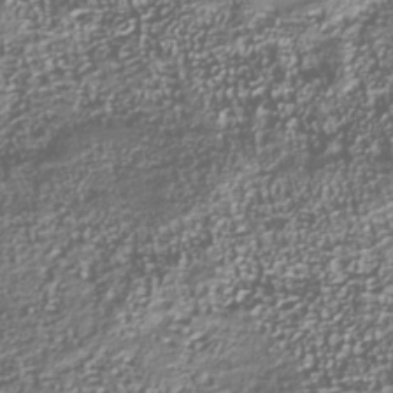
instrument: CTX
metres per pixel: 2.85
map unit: Nhu
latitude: -40.0661
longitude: -82.4790
